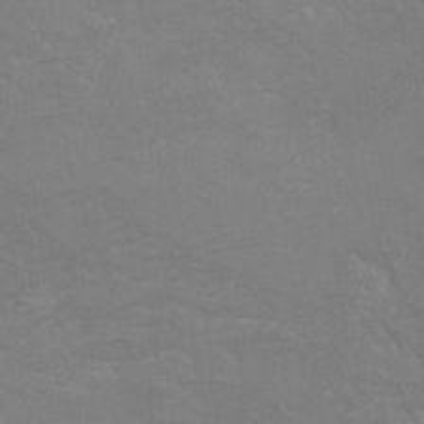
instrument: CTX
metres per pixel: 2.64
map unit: Hto
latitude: 6.4790
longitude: -35.8394
